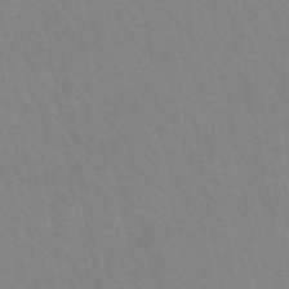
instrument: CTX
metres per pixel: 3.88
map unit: lHb
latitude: -48.1039
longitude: 73.2376
